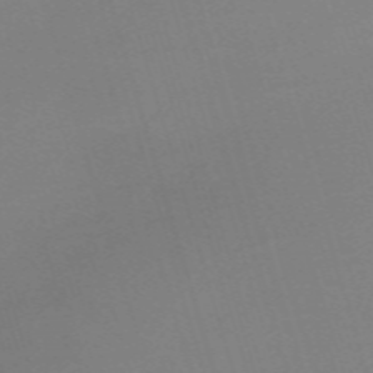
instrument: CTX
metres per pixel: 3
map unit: eHh
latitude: -62.1983
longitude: 50.9353
